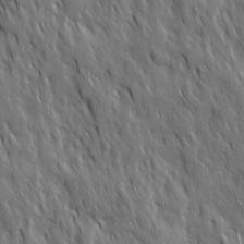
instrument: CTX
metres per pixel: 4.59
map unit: Ave
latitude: 15.3482
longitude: -134.4979
